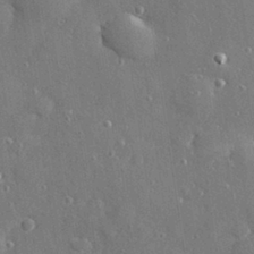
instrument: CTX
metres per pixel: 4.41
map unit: Hve
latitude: 28.1955
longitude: -90.3845
